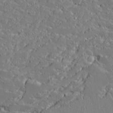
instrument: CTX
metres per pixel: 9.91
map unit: lAvf
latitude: 14.7813
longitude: -126.5924
